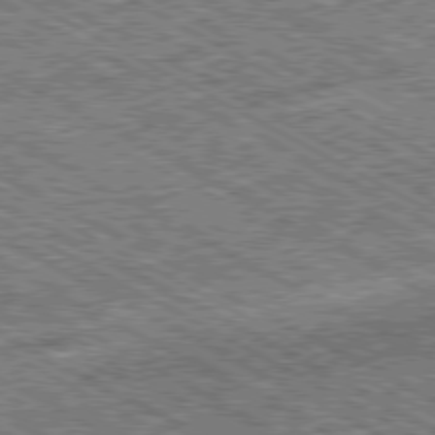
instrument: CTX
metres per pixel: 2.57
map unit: Ap
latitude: -80.2740
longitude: -78.6869
